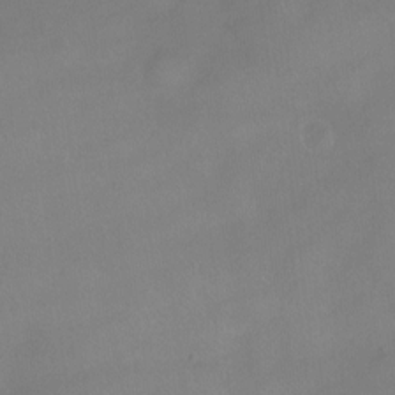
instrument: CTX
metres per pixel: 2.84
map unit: Hto
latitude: -12.9542
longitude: -40.4601
